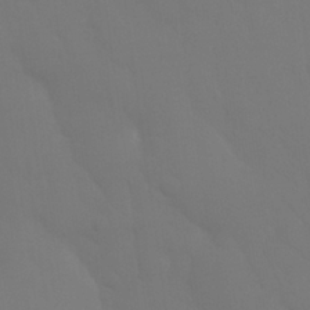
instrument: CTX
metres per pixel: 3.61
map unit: Nhu
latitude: 26.6680
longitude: -56.9324
